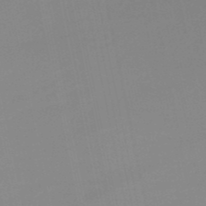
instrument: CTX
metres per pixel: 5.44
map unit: HNb
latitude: -51.1431
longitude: -50.5923
